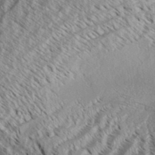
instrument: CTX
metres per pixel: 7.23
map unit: Aa
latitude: 33.1781
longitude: -137.6694
